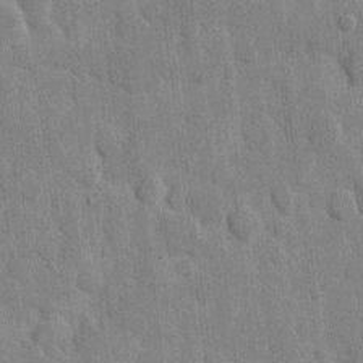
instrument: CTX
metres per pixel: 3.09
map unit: eHh
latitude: 8.7624
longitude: -65.8583
